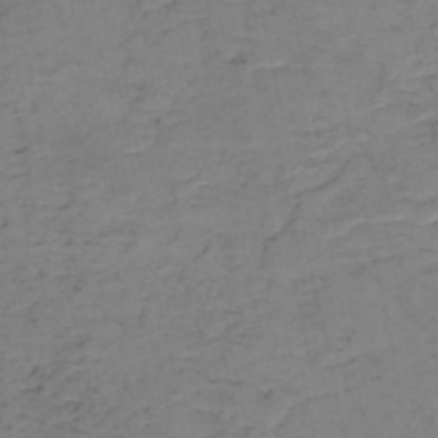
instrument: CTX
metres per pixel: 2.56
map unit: HNb
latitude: -50.4440
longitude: -51.8394
